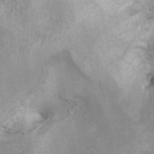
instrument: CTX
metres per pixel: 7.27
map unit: ANa
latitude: 41.3104
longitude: 15.2565
